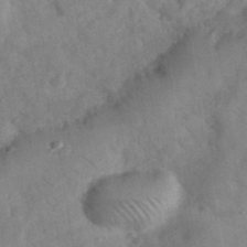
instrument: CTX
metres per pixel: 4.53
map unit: eHh
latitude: 37.8017
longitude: -67.2725
